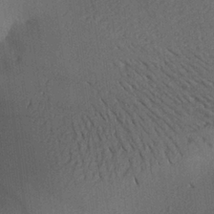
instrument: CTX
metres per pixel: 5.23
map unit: Aa
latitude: 26.2712
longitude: -143.5938
